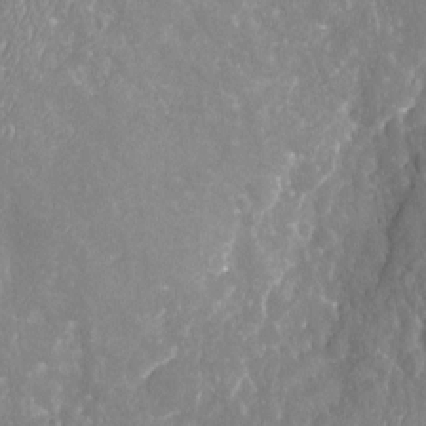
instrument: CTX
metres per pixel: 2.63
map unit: Nhu
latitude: -20.1605
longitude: -58.0633
